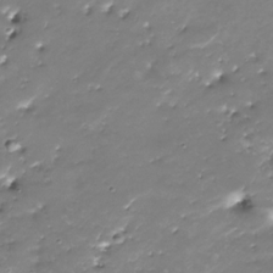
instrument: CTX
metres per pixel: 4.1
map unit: Nhu
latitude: -28.8219
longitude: -67.5560
